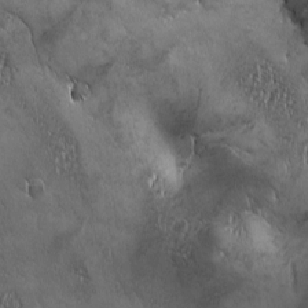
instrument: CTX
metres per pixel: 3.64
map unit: Ave
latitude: -7.4643
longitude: -121.8017
